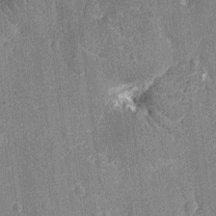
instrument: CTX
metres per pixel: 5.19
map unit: Nhu
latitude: -12.9164
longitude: -23.5938
